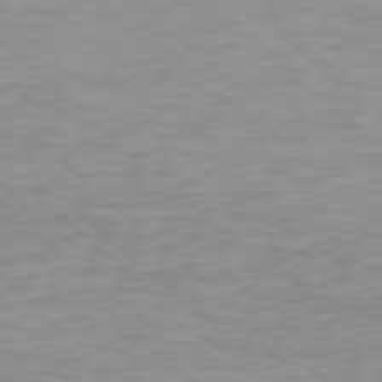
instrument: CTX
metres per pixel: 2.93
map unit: Hpe
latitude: 78.3468
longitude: -168.7246
